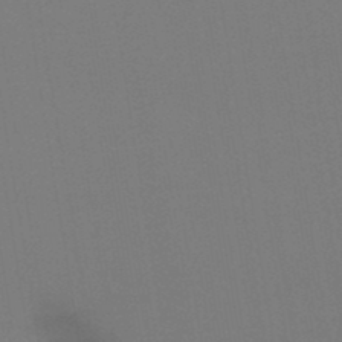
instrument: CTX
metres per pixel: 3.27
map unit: eHb
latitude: -49.4644
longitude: 67.9556
